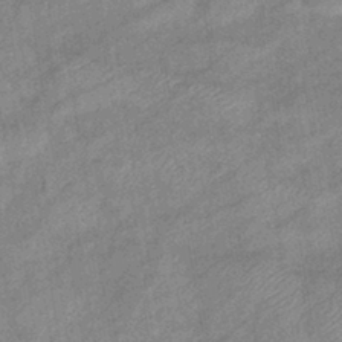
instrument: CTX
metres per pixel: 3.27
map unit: eHb
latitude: -40.9730
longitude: 82.0283
